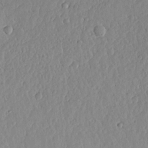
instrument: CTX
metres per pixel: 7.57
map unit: lHvf
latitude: 20.0633
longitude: -115.6504
